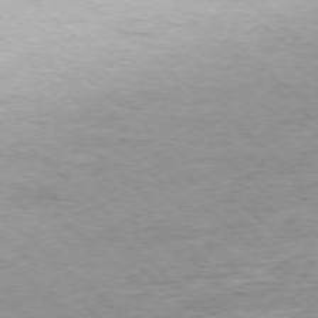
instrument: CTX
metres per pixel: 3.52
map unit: Ap
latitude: -77.4076
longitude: -92.9513
